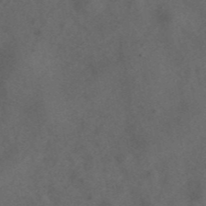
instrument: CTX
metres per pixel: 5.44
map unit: ANa
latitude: 43.8583
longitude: 25.1242
